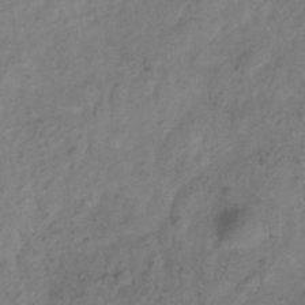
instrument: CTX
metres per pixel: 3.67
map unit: Hve
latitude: -33.5966
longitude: 89.7666
